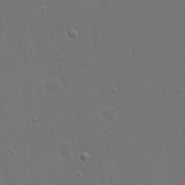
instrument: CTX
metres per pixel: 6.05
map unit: eHh
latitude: 19.4048
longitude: -72.8947
